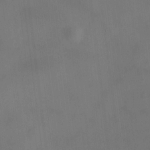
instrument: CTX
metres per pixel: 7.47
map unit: HNhu
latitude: 9.5371
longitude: 10.0661
